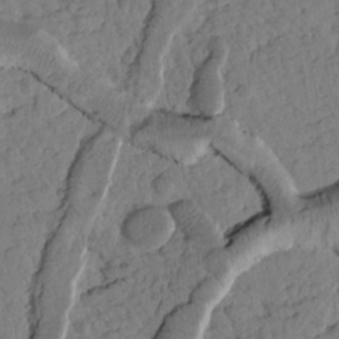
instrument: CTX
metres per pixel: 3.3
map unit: Htu
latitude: 1.4804
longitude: 177.1053
